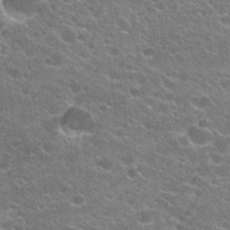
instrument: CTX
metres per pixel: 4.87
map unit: Hto
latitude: 23.8394
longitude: -35.8205
